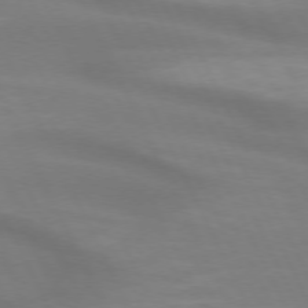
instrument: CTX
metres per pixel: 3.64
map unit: lApd
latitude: 73.2537
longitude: -48.6113
